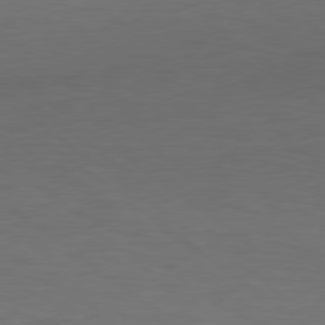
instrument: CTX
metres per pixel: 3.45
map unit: Hpe
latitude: 78.8191
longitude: -150.3467
